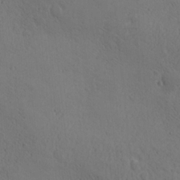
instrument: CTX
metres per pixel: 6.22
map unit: Ave
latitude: -8.2361
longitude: -121.5938
